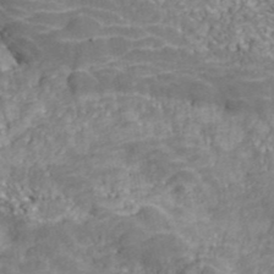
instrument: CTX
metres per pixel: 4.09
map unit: ANa
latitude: 40.7057
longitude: 54.0661
